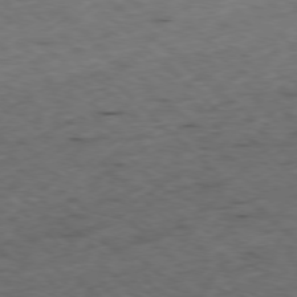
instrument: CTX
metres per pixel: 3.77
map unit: Ap
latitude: -78.1416
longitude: -61.0269
